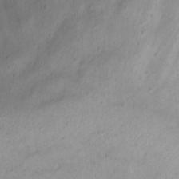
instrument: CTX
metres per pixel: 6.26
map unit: eHh
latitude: 23.2726
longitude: -66.7624
